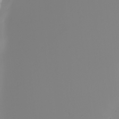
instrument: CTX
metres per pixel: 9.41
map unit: Nhu
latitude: -5.3698
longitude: -95.8961
